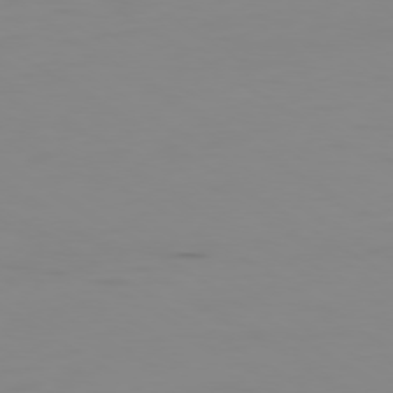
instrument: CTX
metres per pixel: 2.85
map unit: Ap
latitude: -79.7099
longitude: -78.5546
